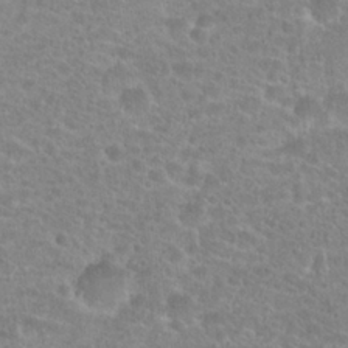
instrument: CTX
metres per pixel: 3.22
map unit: Hto
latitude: 24.4978
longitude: -48.1578
